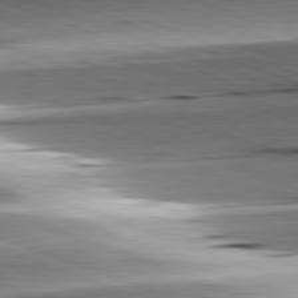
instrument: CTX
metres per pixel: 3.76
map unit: lApd
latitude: 81.7450
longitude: -151.2726
